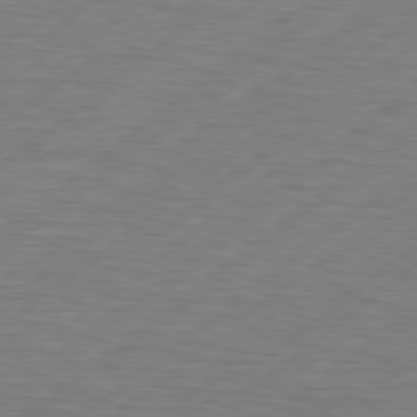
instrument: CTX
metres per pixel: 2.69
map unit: Hpe
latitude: 78.9892
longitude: -121.0270
